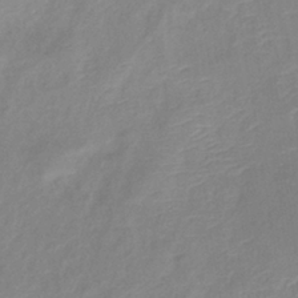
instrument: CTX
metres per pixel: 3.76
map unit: eHb
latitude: -36.7652
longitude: 74.2551
